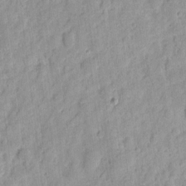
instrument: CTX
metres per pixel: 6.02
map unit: eHh
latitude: 8.1767
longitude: -74.9136
